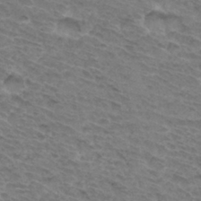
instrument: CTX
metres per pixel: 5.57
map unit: Hto
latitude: 33.3860
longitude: -45.4993
